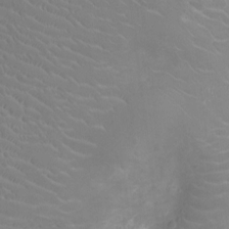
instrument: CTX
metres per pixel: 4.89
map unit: Ht
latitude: -3.5210
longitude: -16.4790
